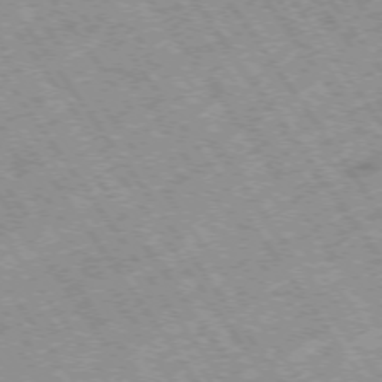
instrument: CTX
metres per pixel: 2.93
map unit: Hpe
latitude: -74.5385
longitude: 3.6910
